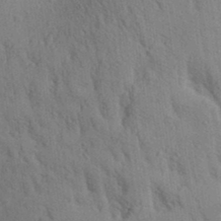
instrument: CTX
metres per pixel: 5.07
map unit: Aa
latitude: 26.0822
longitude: -149.0458
